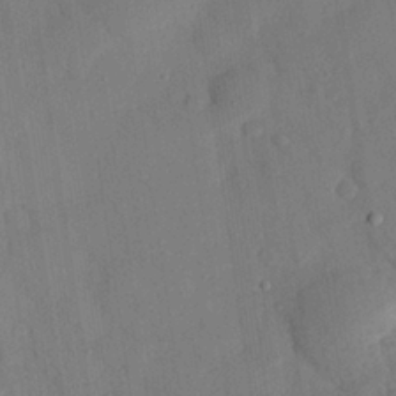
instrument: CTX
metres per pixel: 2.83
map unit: eHh
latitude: 26.5924
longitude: -79.7072
